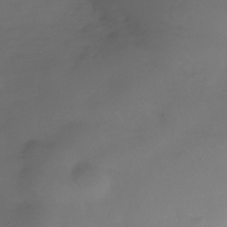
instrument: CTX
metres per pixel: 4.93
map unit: Nhe
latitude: -34.5952
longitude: -88.8569
